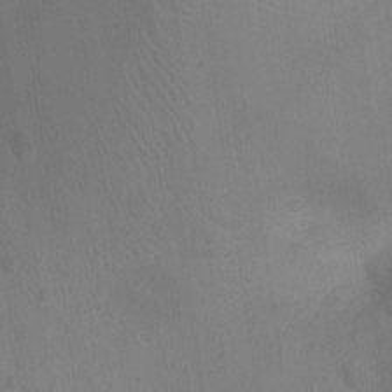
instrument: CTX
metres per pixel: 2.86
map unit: Ht
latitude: -4.1228
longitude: -17.2537
